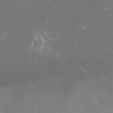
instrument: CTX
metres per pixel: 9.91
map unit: eHh
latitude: -1.1054
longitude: -85.3671
